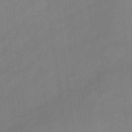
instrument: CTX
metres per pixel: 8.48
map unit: lHb
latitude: -45.4077
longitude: 66.5763
